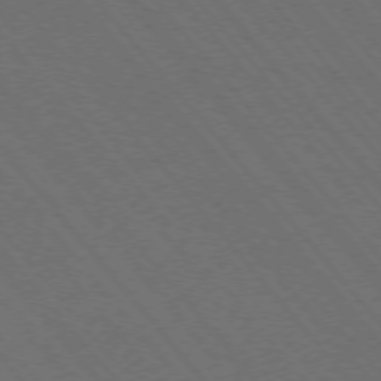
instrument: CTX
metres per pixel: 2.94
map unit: Hpe
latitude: -76.2173
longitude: -16.6491
